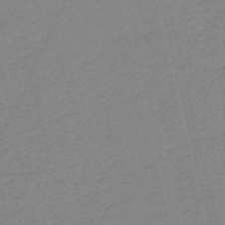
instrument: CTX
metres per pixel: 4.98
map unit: HNb
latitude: -54.3117
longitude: -38.8002
